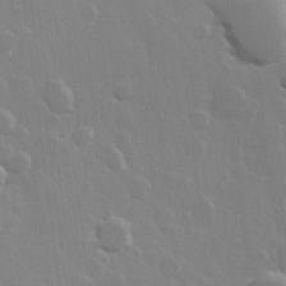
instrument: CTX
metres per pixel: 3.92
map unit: Hve
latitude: 22.7624
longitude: 148.6519
